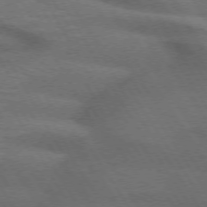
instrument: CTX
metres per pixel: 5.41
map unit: lApd
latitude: 73.1026
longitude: -57.7449
